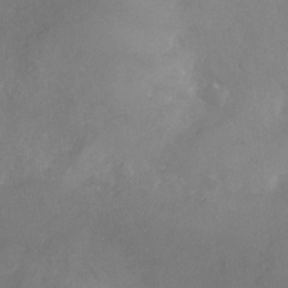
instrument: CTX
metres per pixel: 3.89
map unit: Nhu
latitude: -24.2928
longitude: -57.1970
